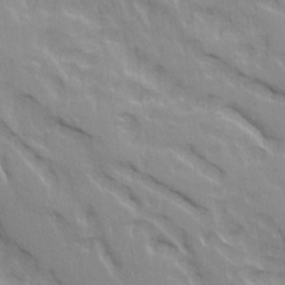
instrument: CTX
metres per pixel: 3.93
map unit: Ave
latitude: 21.4616
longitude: -134.6868
